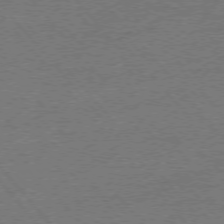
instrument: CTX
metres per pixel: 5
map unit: Ap
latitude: -76.6330
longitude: -96.1011
